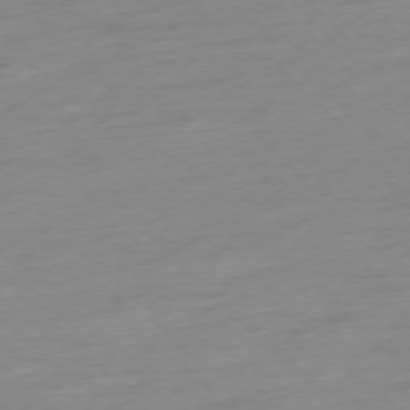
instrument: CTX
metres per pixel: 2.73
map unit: Ap
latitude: -76.7841
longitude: -62.9514
